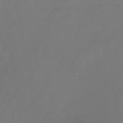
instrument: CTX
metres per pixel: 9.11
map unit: Nhe
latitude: -26.6896
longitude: -110.5546
